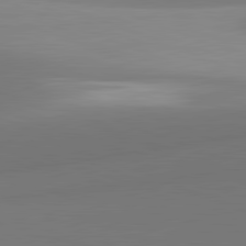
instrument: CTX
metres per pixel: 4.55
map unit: lApd
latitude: 81.9150
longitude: 141.4076
